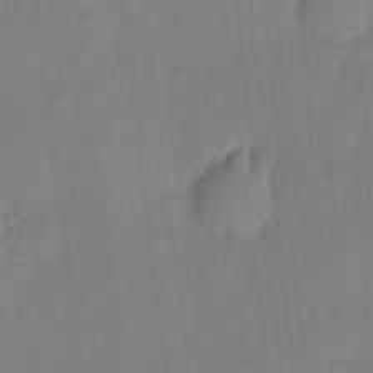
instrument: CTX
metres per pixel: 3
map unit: eHh
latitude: 3.9339
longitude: -73.5560
